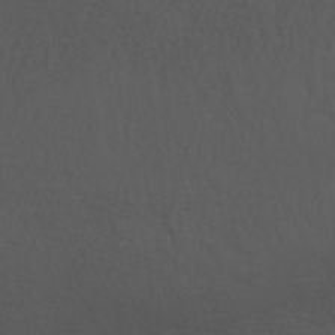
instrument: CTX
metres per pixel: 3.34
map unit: ANa
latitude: 41.0836
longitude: 53.9745
